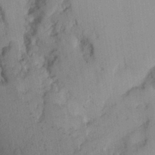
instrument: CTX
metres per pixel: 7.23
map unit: Ht
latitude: 13.4427
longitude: -74.7246
